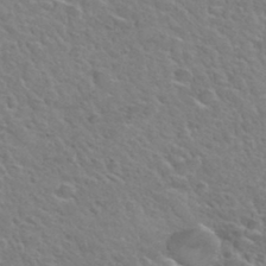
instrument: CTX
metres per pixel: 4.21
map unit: Hto
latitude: 34.2900
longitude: -50.1388
